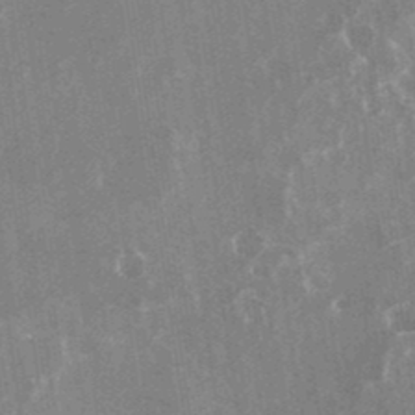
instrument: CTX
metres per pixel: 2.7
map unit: Nhu
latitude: -24.7463
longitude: -73.1970
